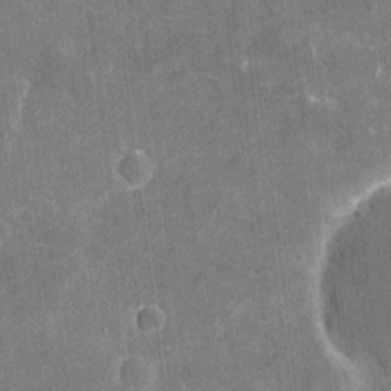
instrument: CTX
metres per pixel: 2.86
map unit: eHh
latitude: 5.1592
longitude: -67.7827
